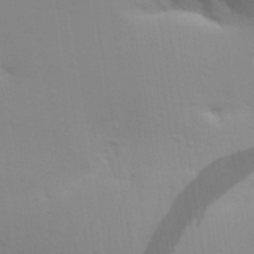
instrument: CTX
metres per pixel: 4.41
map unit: Aa
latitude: 30.5546
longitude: -135.5182
